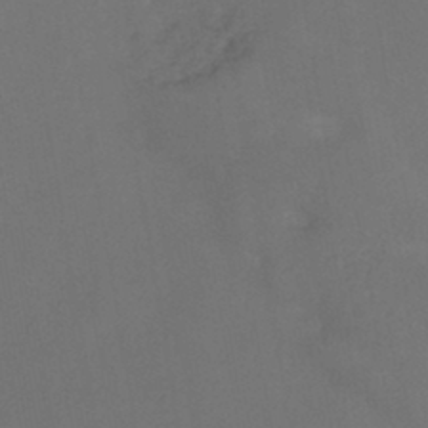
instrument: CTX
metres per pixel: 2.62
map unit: HNb
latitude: -44.1606
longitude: -41.4993
